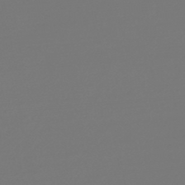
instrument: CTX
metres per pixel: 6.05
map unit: lHb
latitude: -47.4832
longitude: 62.9541
